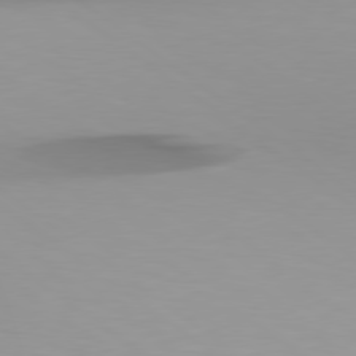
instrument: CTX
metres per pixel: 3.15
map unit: Hpe
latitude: 78.6869
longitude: -142.7813
